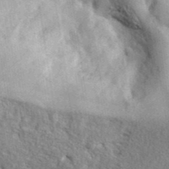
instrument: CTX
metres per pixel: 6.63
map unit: lHvf
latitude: 42.4979
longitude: -89.0459
